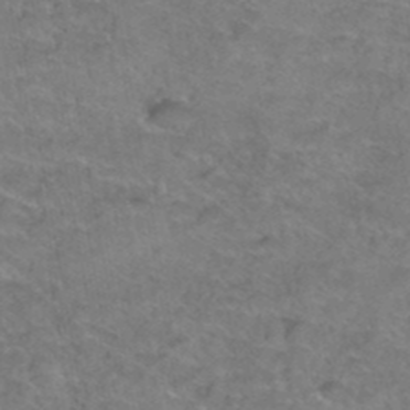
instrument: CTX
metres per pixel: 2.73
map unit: Hto
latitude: 38.8380
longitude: -42.7813
